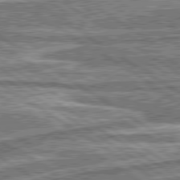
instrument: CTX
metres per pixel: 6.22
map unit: lApd
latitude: 80.4223
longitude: 173.4454
